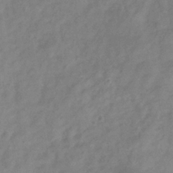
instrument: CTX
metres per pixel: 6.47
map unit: Hve
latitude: -33.0676
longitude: 89.8989
